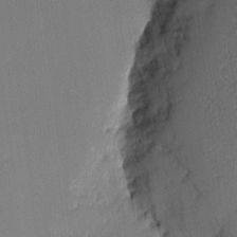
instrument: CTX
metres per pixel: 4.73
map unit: eHh
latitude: -3.1431
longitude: -83.7827
